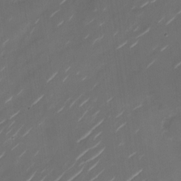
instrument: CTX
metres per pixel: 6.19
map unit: Nhu
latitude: -28.7274
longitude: -74.2712
